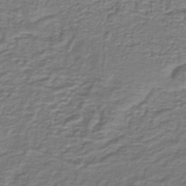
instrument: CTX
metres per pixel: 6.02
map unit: lHb
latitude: -39.4077
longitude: 58.8219
